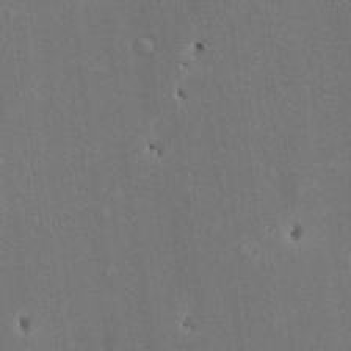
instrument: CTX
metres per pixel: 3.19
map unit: Nve
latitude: -7.3698
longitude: 174.1794
